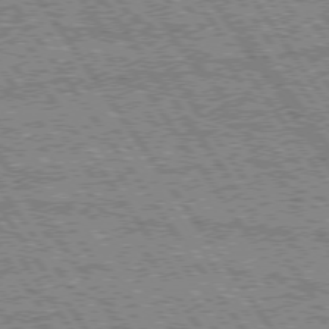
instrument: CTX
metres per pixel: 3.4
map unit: Hpe
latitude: 74.6113
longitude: -153.8017
